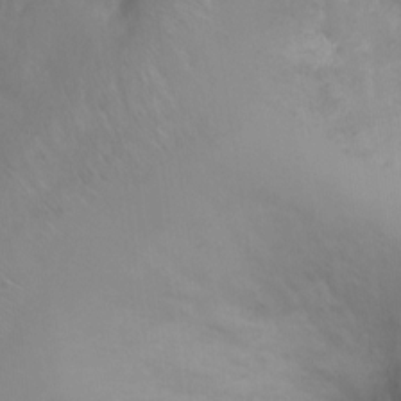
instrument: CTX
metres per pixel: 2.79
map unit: Ht
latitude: -2.7085
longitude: -33.5560
